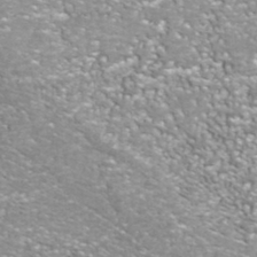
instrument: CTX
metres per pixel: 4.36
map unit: Nhu
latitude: -41.2754
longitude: -85.1970
